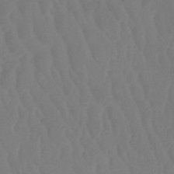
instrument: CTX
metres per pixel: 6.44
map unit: HNb
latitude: -52.2550
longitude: -50.5923
